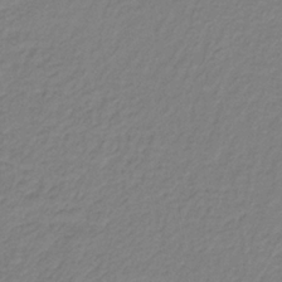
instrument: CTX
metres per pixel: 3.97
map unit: HNb
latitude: -34.8030
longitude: 52.2550
